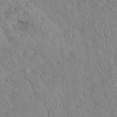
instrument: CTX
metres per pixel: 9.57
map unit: eHh
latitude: 35.0458
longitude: -140.3089
